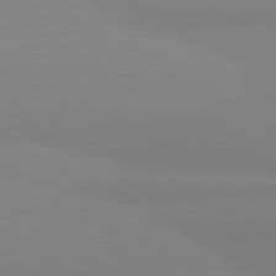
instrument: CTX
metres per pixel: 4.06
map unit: lApd
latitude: 80.9892
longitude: 179.3698
